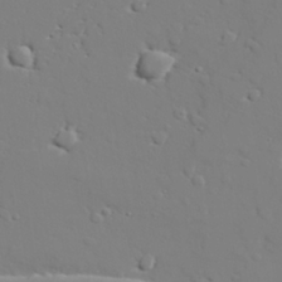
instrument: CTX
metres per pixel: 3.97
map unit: lAvf
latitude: 27.7072
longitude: -108.2711
